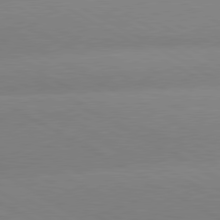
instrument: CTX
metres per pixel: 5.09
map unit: lApd
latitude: 80.3656
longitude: -147.3482
